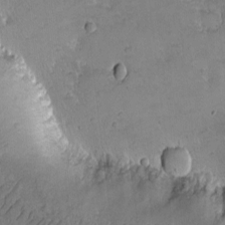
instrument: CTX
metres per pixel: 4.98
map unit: eHh
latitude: -9.5588
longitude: -67.2348
